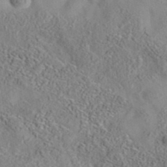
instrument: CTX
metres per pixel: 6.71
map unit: eAb
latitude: 35.8961
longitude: 107.7856
